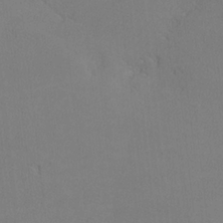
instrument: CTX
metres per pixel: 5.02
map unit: lHvf
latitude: -13.3888
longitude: -101.8394
